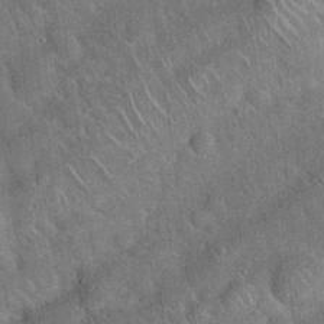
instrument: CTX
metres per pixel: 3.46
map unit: Hto
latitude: 19.9150
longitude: -52.3845
